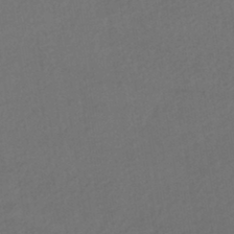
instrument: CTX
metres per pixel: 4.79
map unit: HNhu
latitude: -43.4643
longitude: 96.8597
